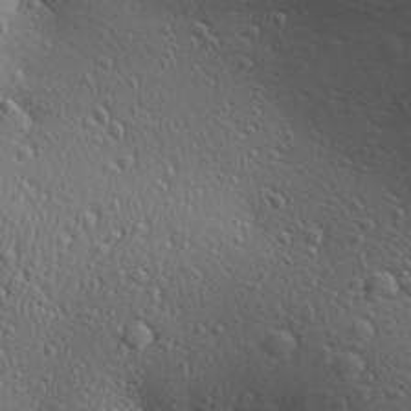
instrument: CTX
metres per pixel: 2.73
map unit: Aa
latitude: 29.8394
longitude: -139.9717
